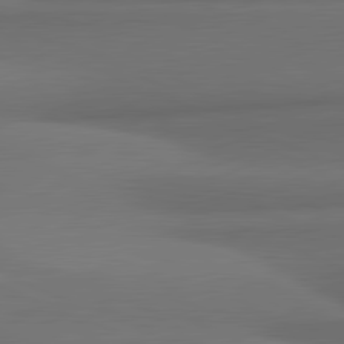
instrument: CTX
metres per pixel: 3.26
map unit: lApd
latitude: 81.7072
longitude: 170.6330
